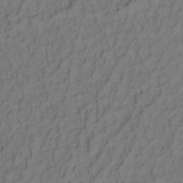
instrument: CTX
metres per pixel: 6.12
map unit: Hto
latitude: 7.1781
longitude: -37.8961
